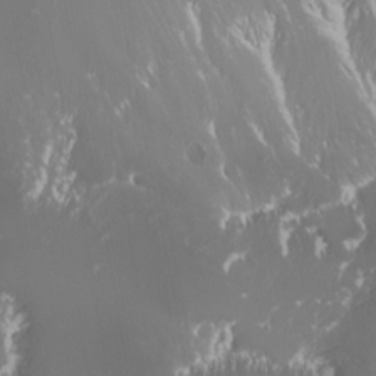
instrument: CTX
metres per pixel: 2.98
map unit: Nhu
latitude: -5.4832
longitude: -87.9150
